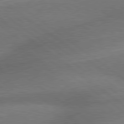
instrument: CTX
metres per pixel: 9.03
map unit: lApd
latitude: 79.5182
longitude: -153.0270
